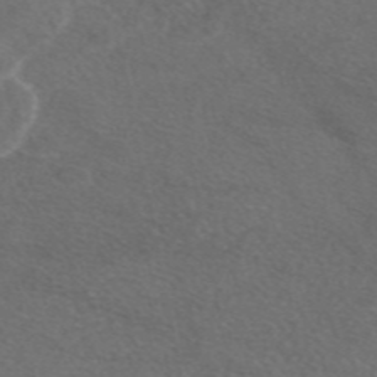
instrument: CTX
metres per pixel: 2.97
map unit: eAb
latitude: 47.7639
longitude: 117.2186
